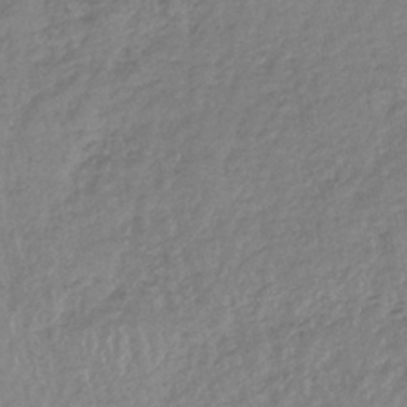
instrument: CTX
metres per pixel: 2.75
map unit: lHb
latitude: -37.7477
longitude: 68.6707
